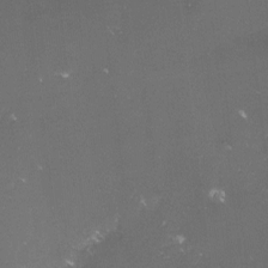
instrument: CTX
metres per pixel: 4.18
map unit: lHvf
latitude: -15.0676
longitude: -101.9150
